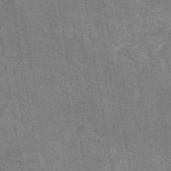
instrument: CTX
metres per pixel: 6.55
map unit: eAb
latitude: 50.1200
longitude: 116.1416
